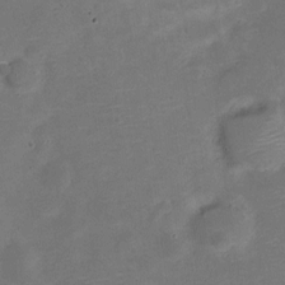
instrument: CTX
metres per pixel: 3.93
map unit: Nve
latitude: -21.5588
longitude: 104.8408
